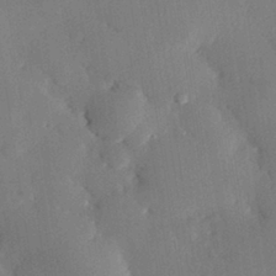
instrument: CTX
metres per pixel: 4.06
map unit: eHh
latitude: 29.7449
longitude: -81.4237
